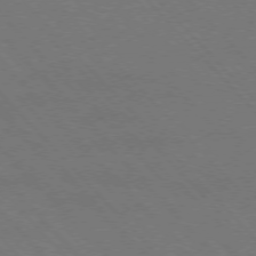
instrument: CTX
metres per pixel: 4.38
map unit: Hpe
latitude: -76.8219
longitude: -12.5924
